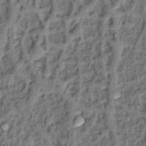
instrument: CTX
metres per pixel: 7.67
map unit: Hto
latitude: 14.7058
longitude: -35.0080
